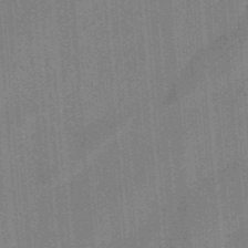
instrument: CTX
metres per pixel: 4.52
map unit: ANa
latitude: -37.9178
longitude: 95.2753
